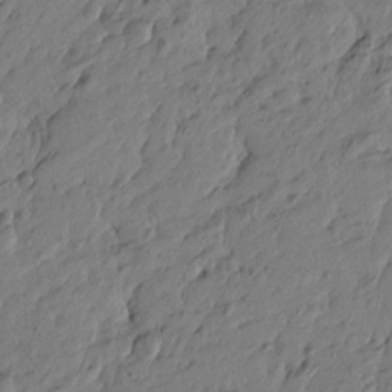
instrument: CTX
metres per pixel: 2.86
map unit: Htu
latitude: -5.9178
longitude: -179.7828
